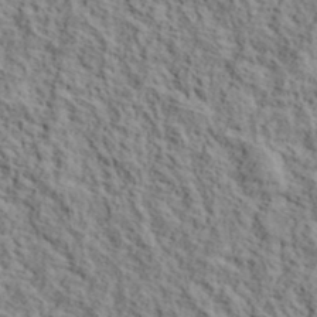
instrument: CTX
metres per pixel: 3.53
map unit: lHvf
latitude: 39.4804
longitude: -87.6505
